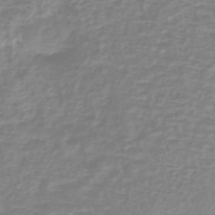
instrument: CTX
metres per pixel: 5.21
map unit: lHb
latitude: -41.1053
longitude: 64.5007
